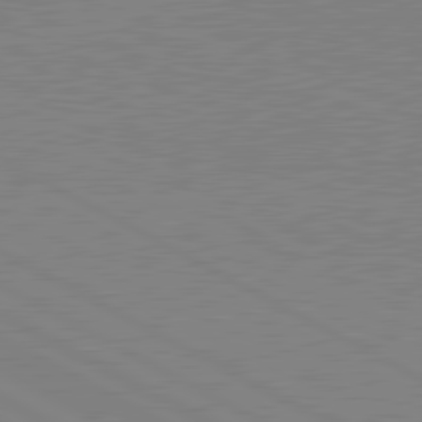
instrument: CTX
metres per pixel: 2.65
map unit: lApd
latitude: 81.0269
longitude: 151.7100
